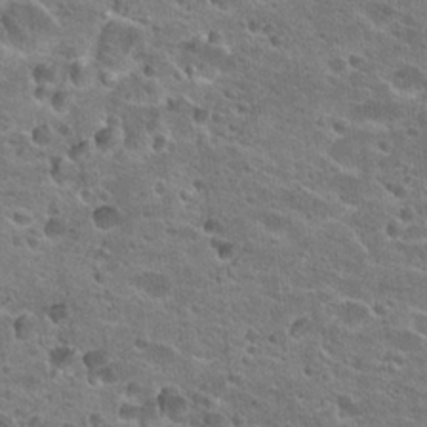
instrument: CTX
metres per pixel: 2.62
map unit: Hto
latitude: 22.8191
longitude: -43.0459
